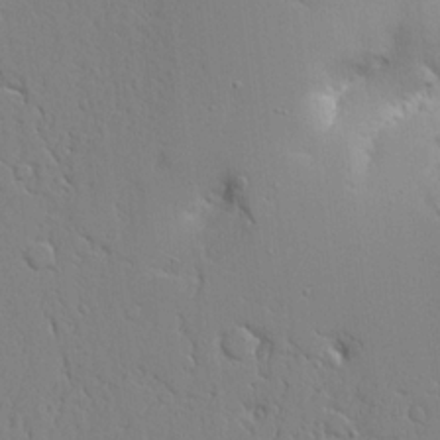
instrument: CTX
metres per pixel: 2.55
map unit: Aa
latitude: 20.4601
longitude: -124.1011
